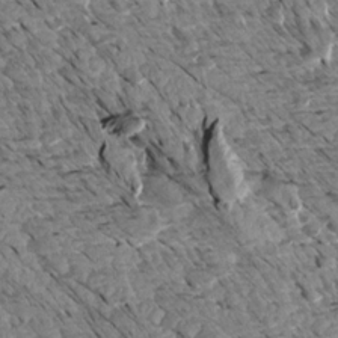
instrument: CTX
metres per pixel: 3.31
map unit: Aa
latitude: 13.2726
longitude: -141.4993
